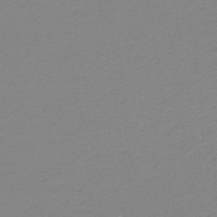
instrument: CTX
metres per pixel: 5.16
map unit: lHb
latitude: -44.3495
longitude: 67.7666
